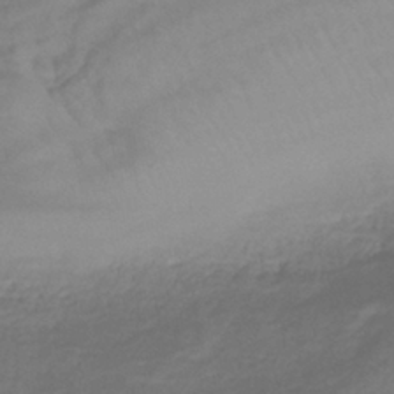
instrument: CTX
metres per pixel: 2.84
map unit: lHb
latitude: -38.1795
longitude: 70.0661
